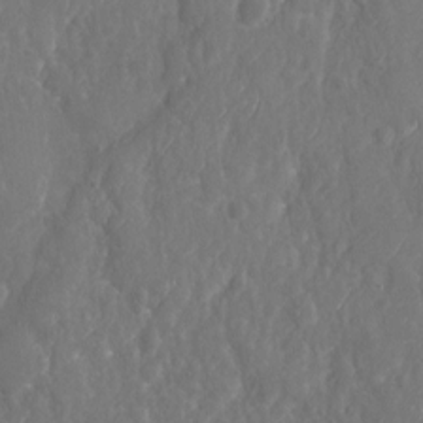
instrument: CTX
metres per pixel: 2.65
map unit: Nhu
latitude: -19.8989
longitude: -58.1578
